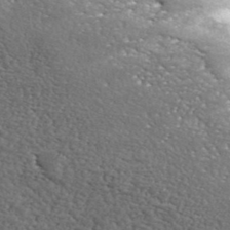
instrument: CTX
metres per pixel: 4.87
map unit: ANa
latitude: 41.5371
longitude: -87.1970
